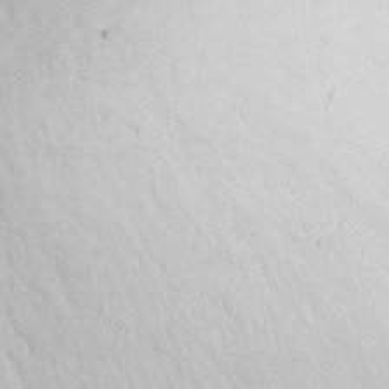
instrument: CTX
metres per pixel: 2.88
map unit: Nhu
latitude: -1.5588
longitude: -73.3482
